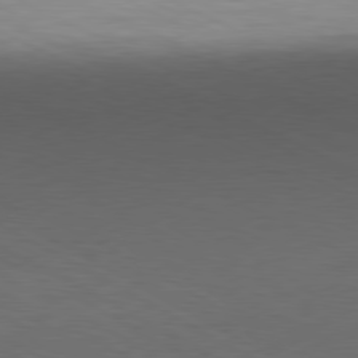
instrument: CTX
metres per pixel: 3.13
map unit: Ap
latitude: -81.3132
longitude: -77.3670
